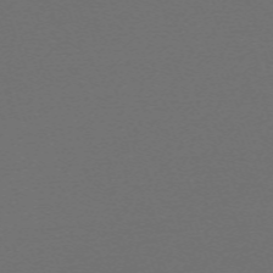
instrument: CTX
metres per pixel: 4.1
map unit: eHh
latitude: -63.7855
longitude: 52.8408
